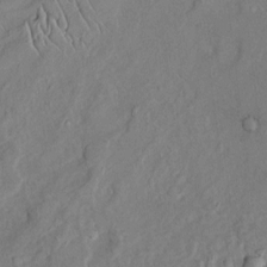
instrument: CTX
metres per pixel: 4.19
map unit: Htu
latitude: -5.5966
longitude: 153.1053
